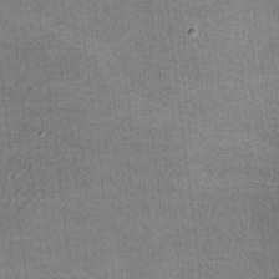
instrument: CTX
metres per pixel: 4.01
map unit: lHvf
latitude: -10.7652
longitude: -100.5924
